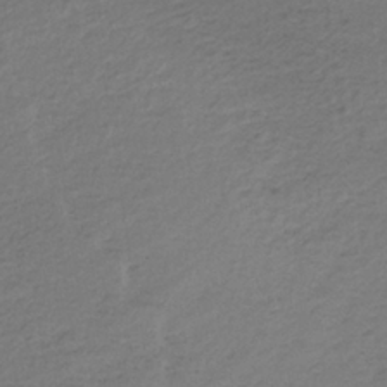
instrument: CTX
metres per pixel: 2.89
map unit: lHb
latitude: -35.3510
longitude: 66.6707
